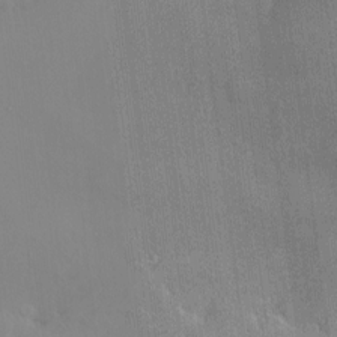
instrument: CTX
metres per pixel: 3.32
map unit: HNhu
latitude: 2.9513
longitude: 7.9178
